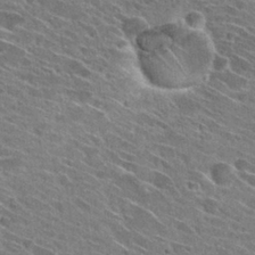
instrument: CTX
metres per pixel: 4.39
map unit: Hto
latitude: 29.1781
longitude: -43.1592
